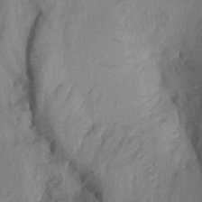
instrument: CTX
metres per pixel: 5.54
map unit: Aa
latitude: 20.3090
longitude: -147.4616
